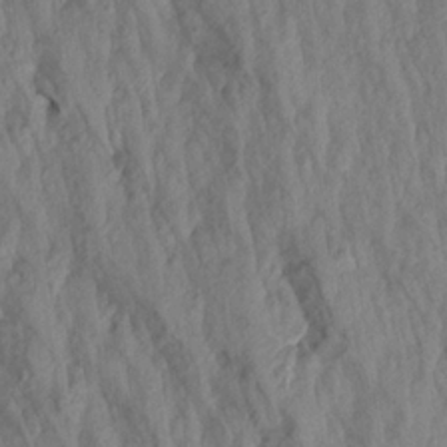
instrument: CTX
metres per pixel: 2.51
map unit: Aa
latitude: 19.1970
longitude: -146.7247
